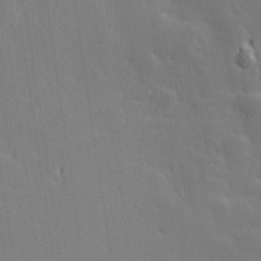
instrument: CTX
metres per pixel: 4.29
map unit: Hve
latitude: 26.9514
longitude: 143.9556
